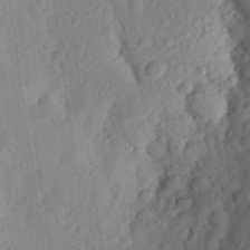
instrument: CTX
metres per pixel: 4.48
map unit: Aa
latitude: 25.8772
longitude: -146.2901
